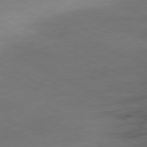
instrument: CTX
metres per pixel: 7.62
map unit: Ap
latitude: -80.3118
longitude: -66.9135
